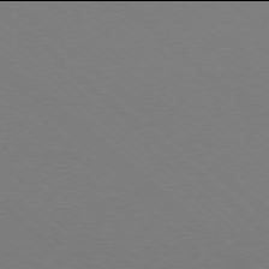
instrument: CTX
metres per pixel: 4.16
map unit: Ap
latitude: -78.0094
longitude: -91.2537
